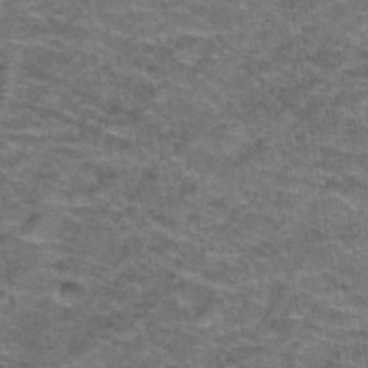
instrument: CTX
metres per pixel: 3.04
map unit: Hto
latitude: 39.5560
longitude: -42.2334
